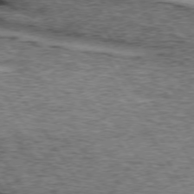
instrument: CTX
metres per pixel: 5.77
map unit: lApd
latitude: 73.5560
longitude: -74.7246
